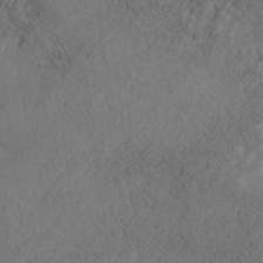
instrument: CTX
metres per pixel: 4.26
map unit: Nhe
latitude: -40.6518
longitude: -111.1214
